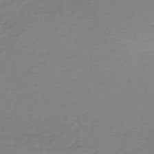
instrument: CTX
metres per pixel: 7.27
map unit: lHb
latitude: -35.1242
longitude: 66.3684
